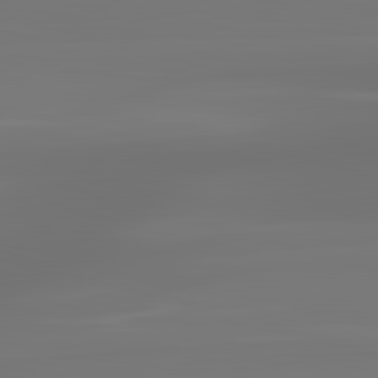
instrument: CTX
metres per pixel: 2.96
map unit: lApd
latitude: 83.3292
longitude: -130.9892
